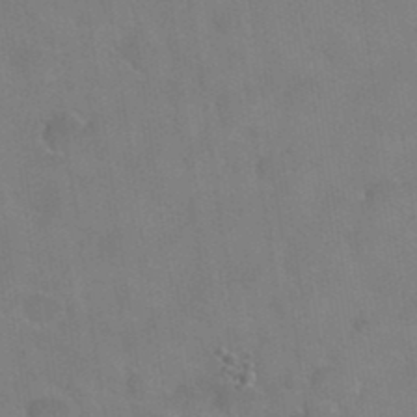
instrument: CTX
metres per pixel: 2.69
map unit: Hto
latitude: 36.3467
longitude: -46.3468
